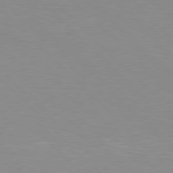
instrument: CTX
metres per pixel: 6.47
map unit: Hpe
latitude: 77.4804
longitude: -160.4790
